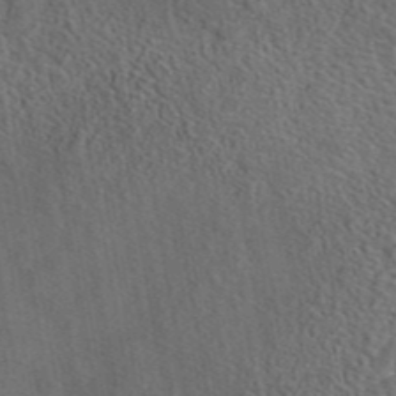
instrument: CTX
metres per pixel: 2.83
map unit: eAb
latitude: 43.3104
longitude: 109.6344
